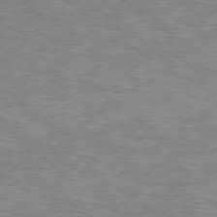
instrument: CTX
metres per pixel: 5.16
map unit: Hpe
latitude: 78.4223
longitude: 175.9556
